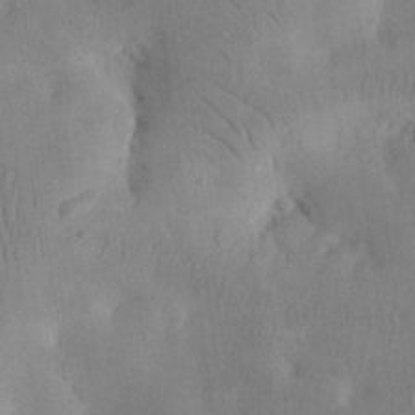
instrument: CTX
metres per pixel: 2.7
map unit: eHh
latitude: 24.3089
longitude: -67.3481
